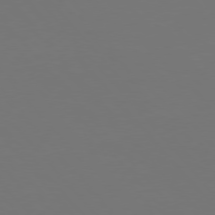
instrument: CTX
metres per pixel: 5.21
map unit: Hpe
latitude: 76.6679
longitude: -166.3467
